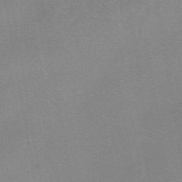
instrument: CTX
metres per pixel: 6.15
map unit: eAb
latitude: 49.0836
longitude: 105.6533
